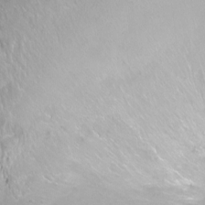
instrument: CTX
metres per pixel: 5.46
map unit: Ht
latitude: -8.2361
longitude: -36.1767
